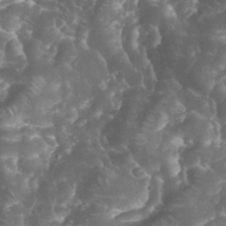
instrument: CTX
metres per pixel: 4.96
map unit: eHh
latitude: 34.7813
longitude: -64.2711
